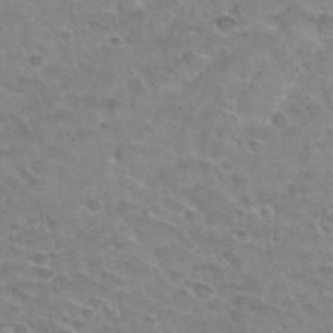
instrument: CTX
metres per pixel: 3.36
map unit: Hto
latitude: 32.4412
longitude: -48.3467
